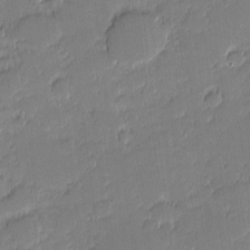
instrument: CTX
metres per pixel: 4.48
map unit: eHh
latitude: -1.5211
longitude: -83.1970
